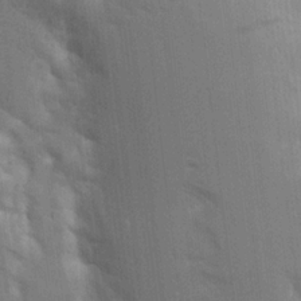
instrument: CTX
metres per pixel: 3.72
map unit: Aa
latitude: 16.3656
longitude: -149.2348
